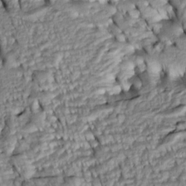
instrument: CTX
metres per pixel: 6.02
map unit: Htu
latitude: -5.7288
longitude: 153.9556
